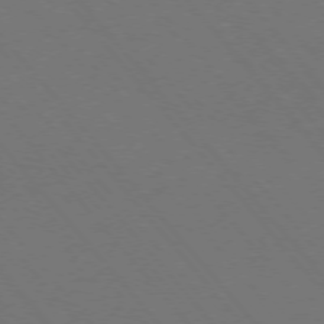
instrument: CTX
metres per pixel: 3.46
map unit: Ap
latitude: -76.0283
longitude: -69.2915
